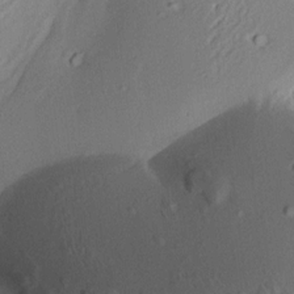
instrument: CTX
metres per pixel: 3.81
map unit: Aa
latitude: 10.2901
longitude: -142.7813
